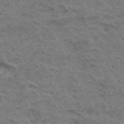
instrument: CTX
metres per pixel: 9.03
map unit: Hto
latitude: 32.5735
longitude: -48.1389
